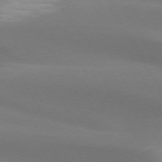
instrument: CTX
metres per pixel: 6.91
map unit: lApd
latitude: 73.5560
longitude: -49.1214
